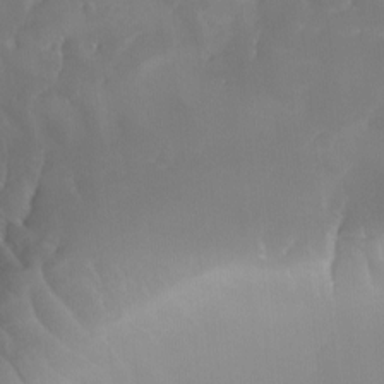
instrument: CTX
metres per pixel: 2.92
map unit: Ave
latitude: -8.1039
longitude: -122.6301
